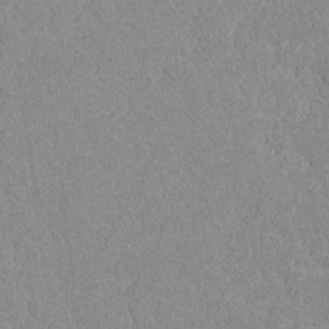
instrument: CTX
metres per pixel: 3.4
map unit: lAvf
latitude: -8.6896
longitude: -113.1403
